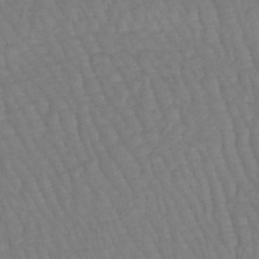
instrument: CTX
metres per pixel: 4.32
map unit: eHb
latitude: -46.2550
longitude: 80.7652
